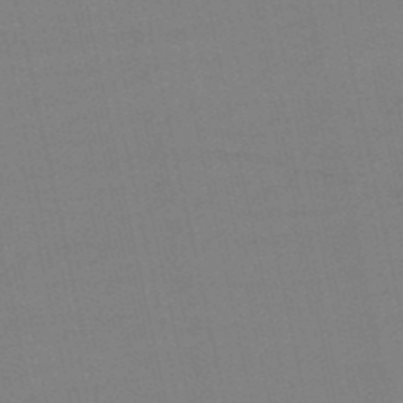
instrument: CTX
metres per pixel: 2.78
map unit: eHb
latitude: -50.0283
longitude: 73.3320
